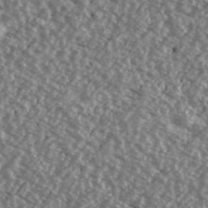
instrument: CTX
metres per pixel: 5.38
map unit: Ave
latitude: 40.0444
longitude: -111.6694
